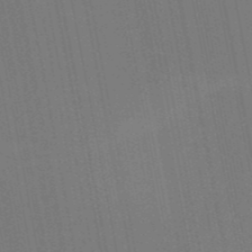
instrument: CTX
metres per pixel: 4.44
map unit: HNb
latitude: -51.7100
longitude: -45.5560
